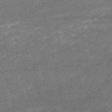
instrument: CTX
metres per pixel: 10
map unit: HNb
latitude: -52.0661
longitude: -40.8569
